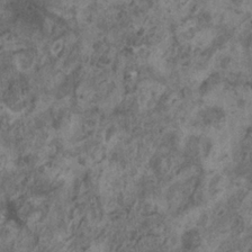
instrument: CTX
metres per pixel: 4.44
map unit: HNhu
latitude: 0.1577
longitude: 4.5951
